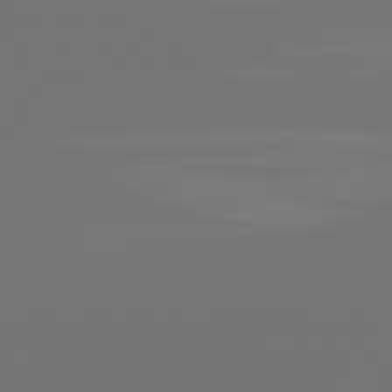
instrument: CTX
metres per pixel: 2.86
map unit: lApd
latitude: 81.8583
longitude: -153.5182
